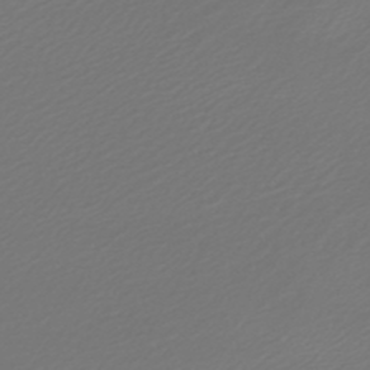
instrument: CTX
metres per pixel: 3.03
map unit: lHb
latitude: -46.9541
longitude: 59.8422
